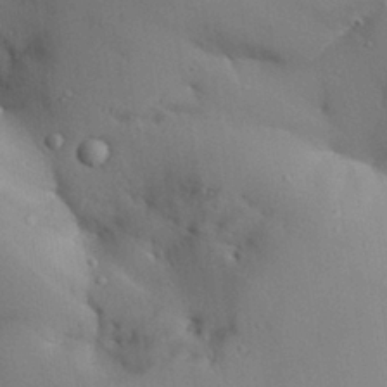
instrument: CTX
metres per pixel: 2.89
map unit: Aa
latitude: 27.6505
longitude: -129.5371
